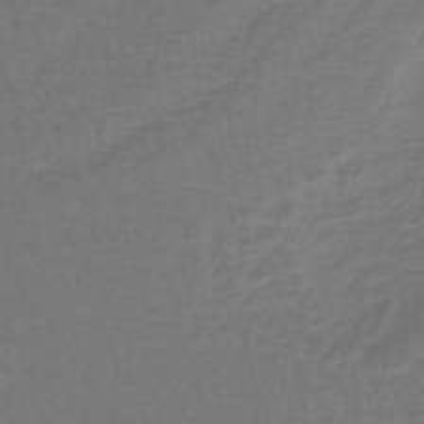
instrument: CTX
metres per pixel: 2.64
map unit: lHb
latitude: -43.0486
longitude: 65.1998
